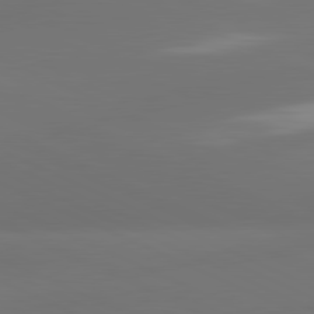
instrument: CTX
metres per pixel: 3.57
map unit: lApd
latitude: 81.2348
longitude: -165.7072
